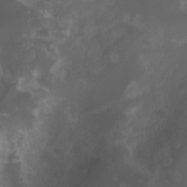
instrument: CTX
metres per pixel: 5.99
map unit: Nhu
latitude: -12.1795
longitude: -74.4223
